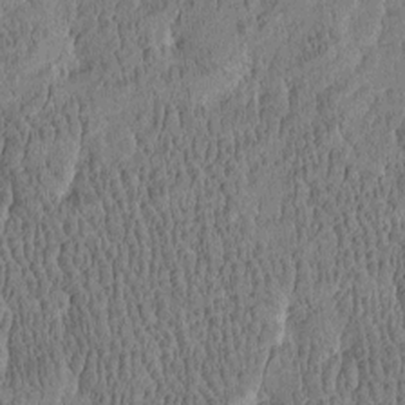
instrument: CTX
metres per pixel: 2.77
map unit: Htu
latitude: -4.5007
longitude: 175.2753
